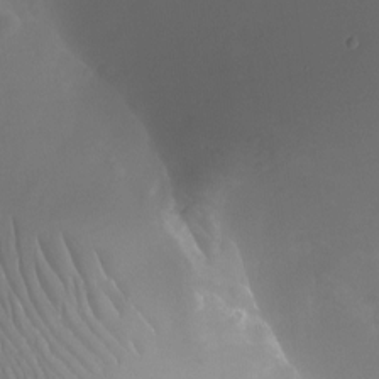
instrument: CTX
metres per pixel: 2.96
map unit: Nhu
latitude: -20.7085
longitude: -58.2334
